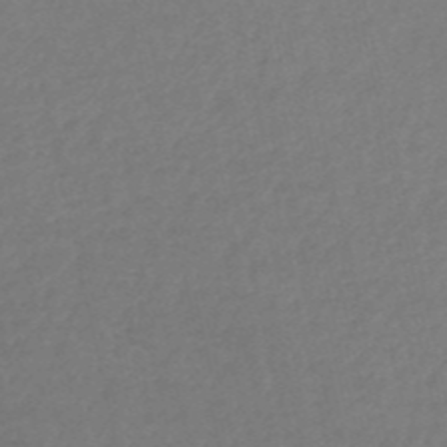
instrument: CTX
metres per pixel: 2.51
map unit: HNb
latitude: -53.0108
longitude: -50.9513
